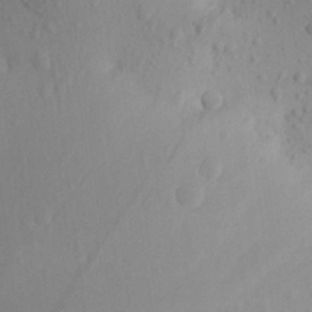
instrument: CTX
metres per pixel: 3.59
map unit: Aa
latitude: 23.4048
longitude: -145.9150
